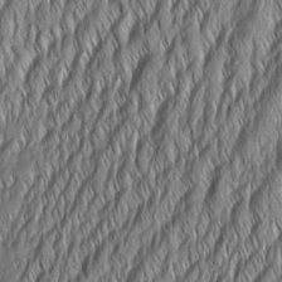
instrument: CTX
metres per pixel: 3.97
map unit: Aa
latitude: 7.5560
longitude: -130.6113
